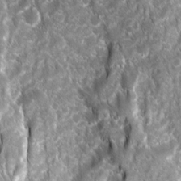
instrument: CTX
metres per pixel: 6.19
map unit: Ave
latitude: 16.5168
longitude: -131.4238
